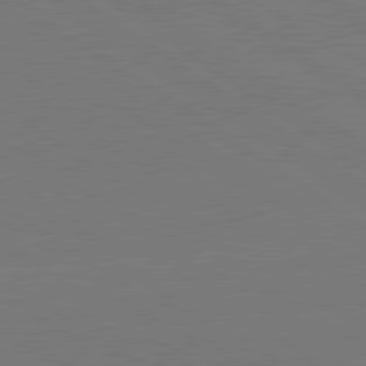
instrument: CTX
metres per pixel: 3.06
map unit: lApd
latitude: 79.8017
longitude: 163.5966
